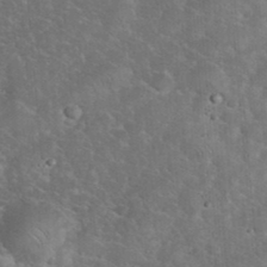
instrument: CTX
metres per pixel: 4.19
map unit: eHh
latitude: 36.4979
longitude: -64.8758
